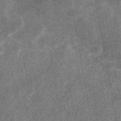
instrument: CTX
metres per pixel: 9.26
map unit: eAb
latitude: 47.3293
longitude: 121.0297
